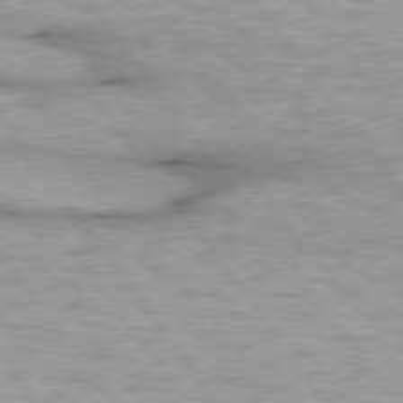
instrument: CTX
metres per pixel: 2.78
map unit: lApd
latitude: 74.8191
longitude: -48.3467
